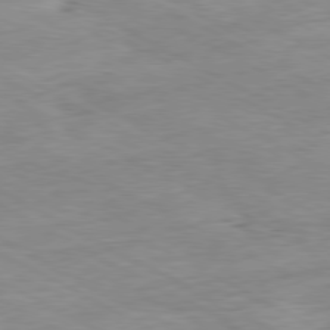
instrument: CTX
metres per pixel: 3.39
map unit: Ap
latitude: -80.6141
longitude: -80.6868
